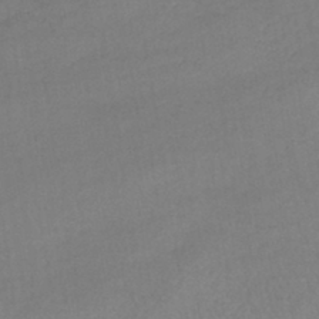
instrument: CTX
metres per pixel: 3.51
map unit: lHb
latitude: -42.2172
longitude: 58.9730
